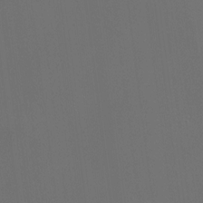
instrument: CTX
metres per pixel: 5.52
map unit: HNhu
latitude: 10.7246
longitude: 11.3699
